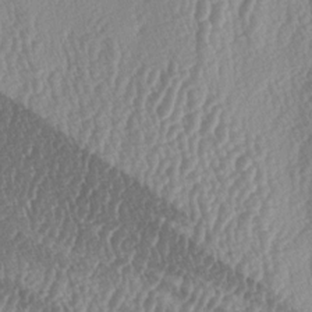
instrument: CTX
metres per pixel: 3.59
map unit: lAa
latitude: -5.5021
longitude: -129.6883
